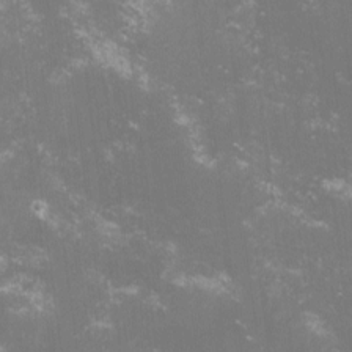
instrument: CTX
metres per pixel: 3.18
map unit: lHvf
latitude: -14.7275
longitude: -101.3860
